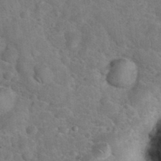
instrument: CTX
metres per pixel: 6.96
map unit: eHh
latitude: 36.4223
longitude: -66.0633
